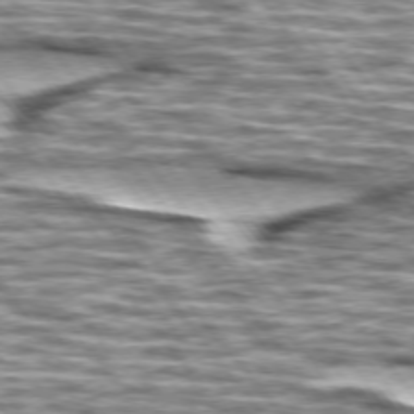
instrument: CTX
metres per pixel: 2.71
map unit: lApd
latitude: 75.1214
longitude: -57.0269
